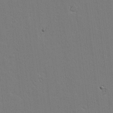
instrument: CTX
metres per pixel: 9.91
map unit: lAvf
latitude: 17.1592
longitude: -127.0837
